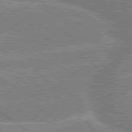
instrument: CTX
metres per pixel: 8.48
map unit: lApd
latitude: 79.7450
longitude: -157.0269
